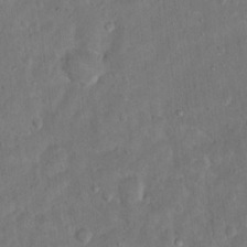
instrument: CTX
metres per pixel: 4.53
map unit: Hto
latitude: 12.3278
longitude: -36.5924
